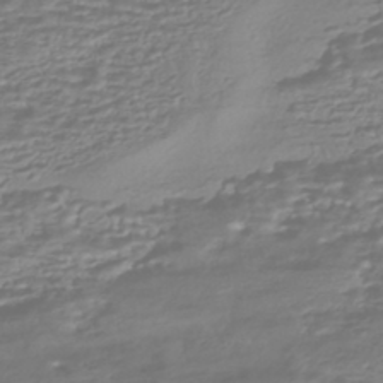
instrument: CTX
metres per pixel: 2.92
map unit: HNhu
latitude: -44.0661
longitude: 98.7652
